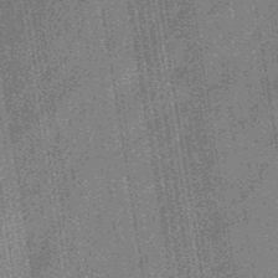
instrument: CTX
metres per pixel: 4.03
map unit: eHb
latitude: -45.7856
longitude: 86.9164
